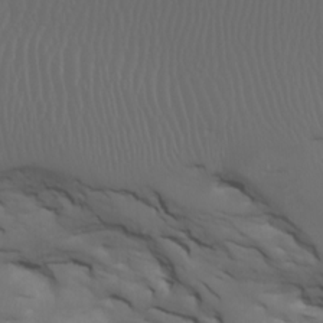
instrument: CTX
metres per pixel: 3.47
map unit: Htu
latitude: -6.8975
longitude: -68.2144
